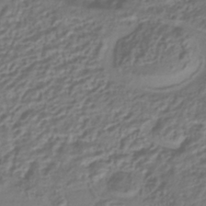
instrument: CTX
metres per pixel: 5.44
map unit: HNhu
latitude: -42.5195
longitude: 106.9353
